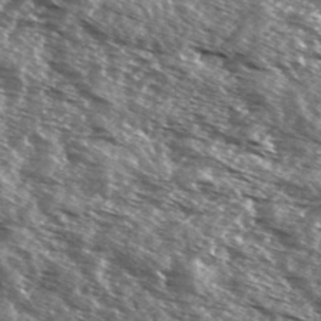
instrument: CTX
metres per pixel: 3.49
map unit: Hve
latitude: 31.7261
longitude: 149.8045
